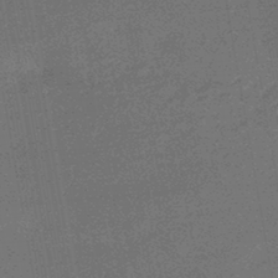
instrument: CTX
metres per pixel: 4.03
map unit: HNhu
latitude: -43.9178
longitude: 99.1620
